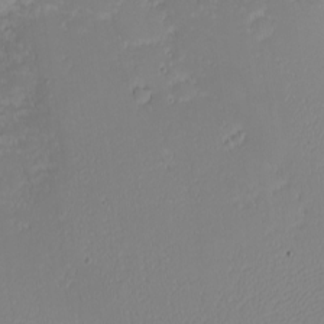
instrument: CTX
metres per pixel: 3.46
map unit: eHh
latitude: -7.6533
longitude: -70.9514
